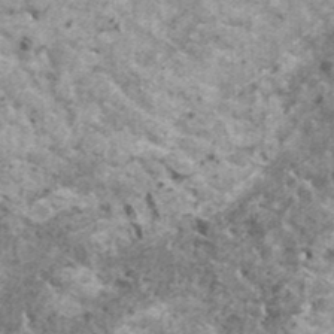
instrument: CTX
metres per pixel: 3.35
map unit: HNhu
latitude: 2.3467
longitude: 4.9352
